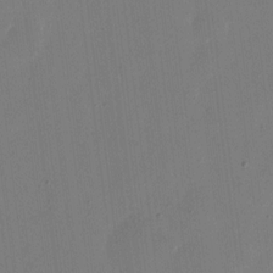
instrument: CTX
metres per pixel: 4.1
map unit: eHh
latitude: 10.8758
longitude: -68.2523
